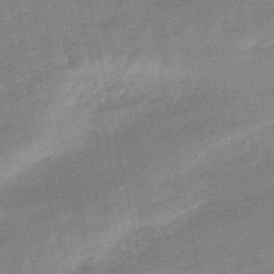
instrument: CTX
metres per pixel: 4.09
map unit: lHb
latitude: -48.0283
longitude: 82.1417
